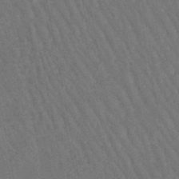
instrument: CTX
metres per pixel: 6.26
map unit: lHb
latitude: -46.9541
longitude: 77.0109
